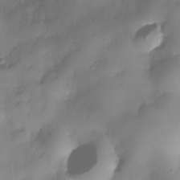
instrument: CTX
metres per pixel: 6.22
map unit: Nhe
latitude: -37.7477
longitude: -147.4238
